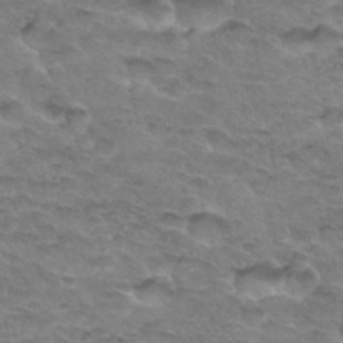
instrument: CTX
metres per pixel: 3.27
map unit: Hto
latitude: 33.2537
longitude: -46.6869
